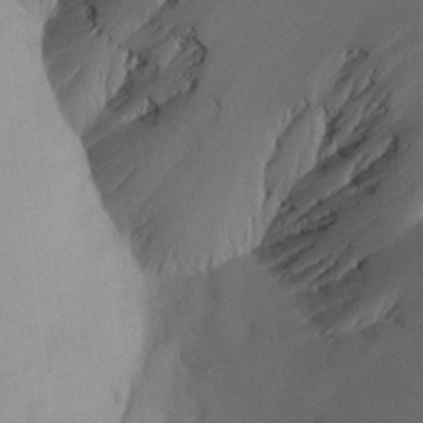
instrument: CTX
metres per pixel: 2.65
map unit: Aa
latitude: 21.8961
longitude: -144.9136
